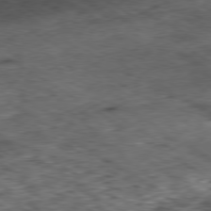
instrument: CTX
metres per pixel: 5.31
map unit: Hpe
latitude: -80.1795
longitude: 22.1984
